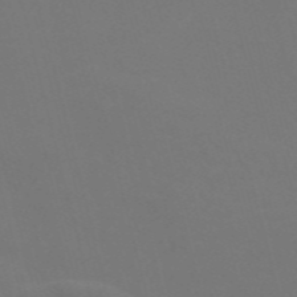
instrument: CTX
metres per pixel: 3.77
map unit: Nve
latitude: -57.6911
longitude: 51.9367
